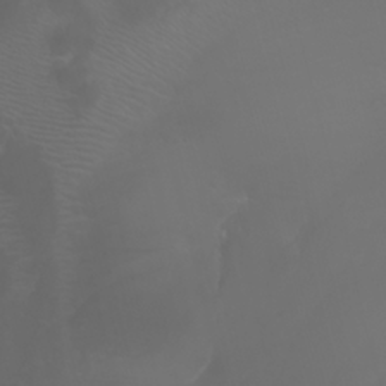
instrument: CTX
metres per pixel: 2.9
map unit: Nhu
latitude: -7.8800
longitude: -81.5749
